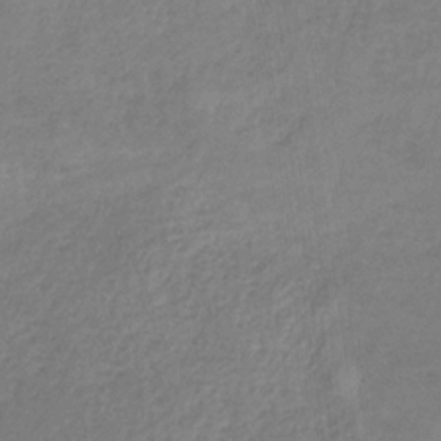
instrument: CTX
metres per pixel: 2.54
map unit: HNb
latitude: -34.4440
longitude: 55.8045
